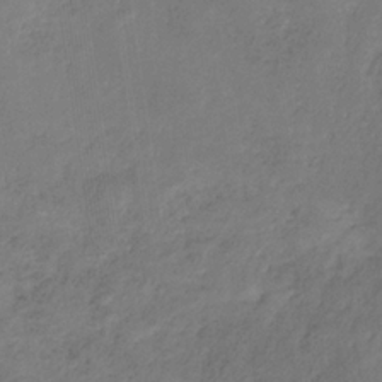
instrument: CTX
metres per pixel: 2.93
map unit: HNb
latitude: -31.2376
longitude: 61.0864
